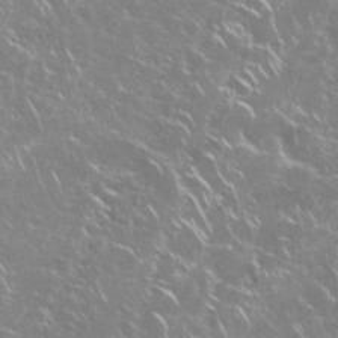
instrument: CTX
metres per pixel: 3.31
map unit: Nhu
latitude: 28.8191
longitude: -60.7246
